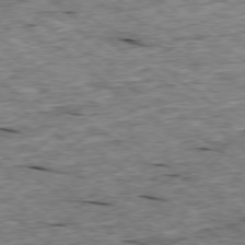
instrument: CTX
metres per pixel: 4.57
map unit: Ap
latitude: -78.9163
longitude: -88.1200
